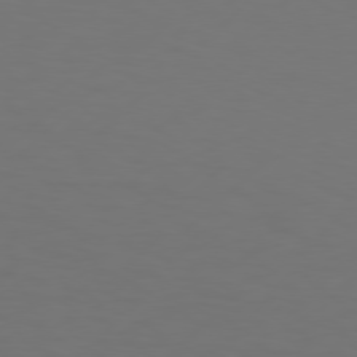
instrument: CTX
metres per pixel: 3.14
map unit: Hpe
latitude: 76.8002
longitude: -131.7828
